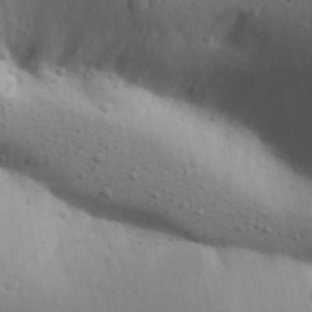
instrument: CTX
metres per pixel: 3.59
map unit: Aa
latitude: 30.6869
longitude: -146.4412
